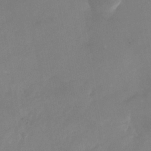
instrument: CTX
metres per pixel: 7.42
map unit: Nhu
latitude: -26.0283
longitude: -70.1389
